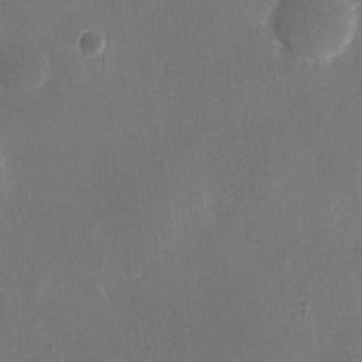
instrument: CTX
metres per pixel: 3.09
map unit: eHh
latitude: 10.0444
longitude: -69.1592
